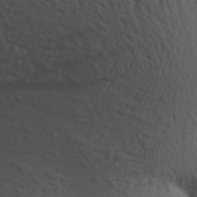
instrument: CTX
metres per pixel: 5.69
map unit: Aa
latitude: 26.8191
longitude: -144.3278
